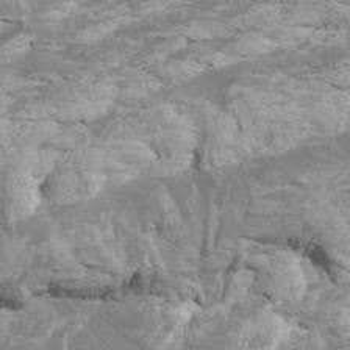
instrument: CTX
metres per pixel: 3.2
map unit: Htu
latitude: -5.2754
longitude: -76.4412
